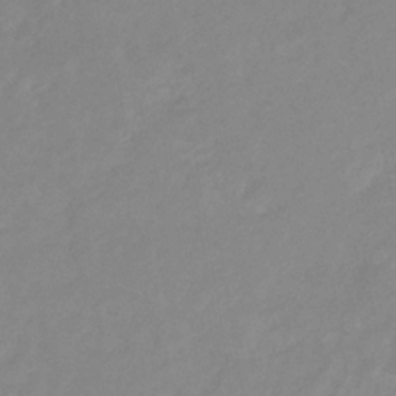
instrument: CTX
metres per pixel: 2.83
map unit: lHb
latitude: -31.3320
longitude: 66.7085
